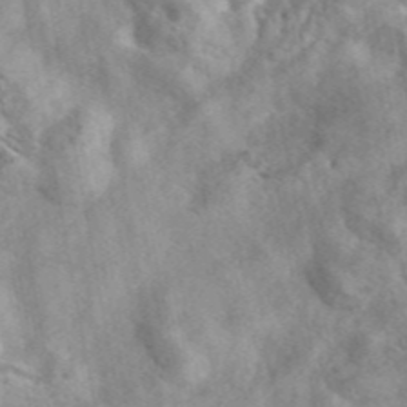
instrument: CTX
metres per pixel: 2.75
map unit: eAb
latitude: 45.1403
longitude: 128.2362
